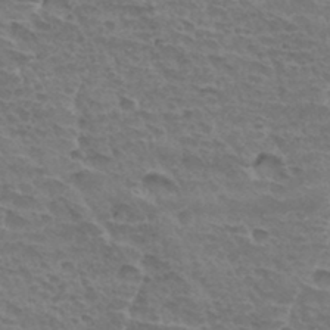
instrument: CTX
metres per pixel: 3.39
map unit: Hto
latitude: 34.0444
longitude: -44.8380
